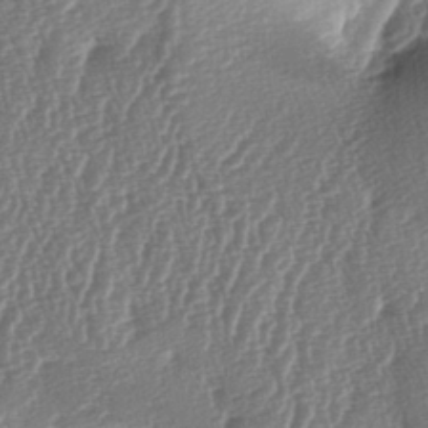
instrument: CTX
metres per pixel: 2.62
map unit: lAa
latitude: -6.4818
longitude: -129.6505
